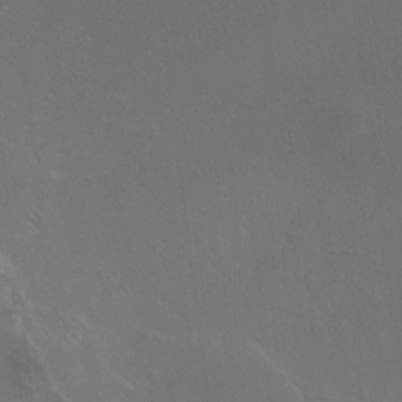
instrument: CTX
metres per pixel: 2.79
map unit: HNhu
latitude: 4.1011
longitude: 5.5210
